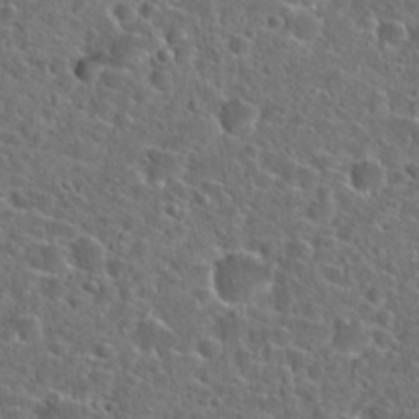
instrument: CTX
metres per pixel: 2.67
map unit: Hto
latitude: 23.8961
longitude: -46.3468
